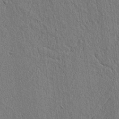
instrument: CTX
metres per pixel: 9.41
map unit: lAvf
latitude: 7.1592
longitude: 167.1431
